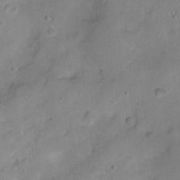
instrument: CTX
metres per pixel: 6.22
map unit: Nhu
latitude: 3.1592
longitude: -15.4994
